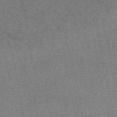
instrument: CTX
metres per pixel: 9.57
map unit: eAb
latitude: 50.5734
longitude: 106.0661
